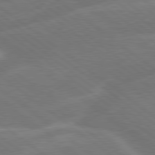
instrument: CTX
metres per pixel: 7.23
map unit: Hpe
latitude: 79.0081
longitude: -153.7639
